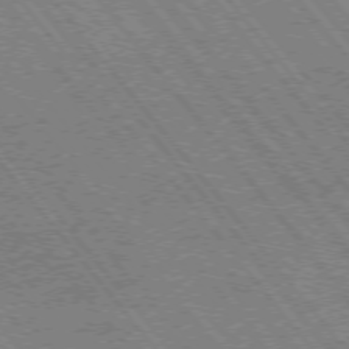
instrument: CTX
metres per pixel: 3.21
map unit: Hpe
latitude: -75.8423
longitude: -13.7828
